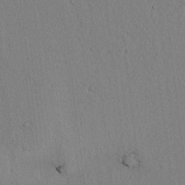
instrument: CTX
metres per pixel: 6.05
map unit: lAvf
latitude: 6.4034
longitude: 167.8422
